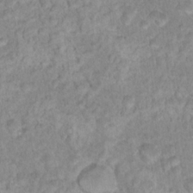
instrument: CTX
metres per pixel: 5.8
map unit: Nhu
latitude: 17.3860
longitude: -34.5734
